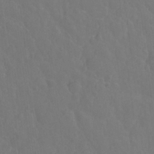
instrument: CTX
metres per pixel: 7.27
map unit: Hto
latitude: -2.2361
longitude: -34.6490
